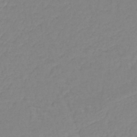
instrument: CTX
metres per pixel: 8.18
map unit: lHb
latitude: -40.6896
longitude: 61.2187
